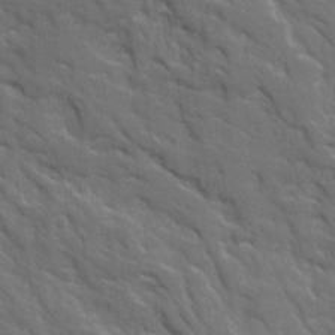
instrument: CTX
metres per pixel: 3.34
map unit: Ave
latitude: 15.9717
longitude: -131.6316
